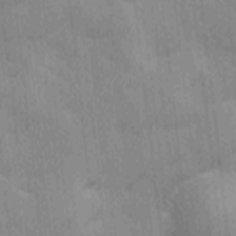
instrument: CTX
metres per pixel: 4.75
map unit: Ave
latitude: -10.0283
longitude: -123.0458
